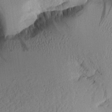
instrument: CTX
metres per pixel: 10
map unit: Aa
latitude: 10.7057
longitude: -128.2522
